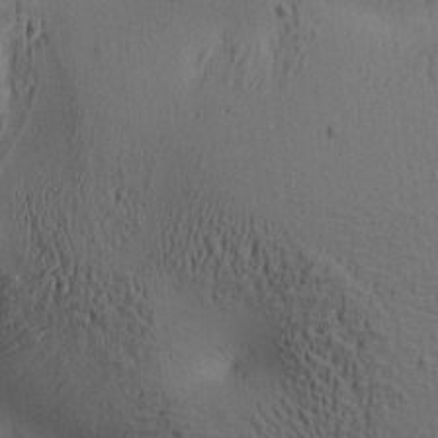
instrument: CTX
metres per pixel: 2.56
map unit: lAa
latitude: 6.4979
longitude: -114.4601
